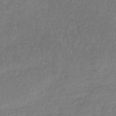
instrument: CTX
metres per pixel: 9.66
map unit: lHb
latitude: -41.2376
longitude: 73.7666
